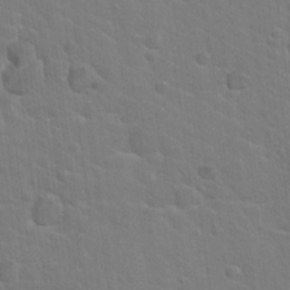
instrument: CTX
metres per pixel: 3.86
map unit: Hto
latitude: 19.9717
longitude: -33.2348
